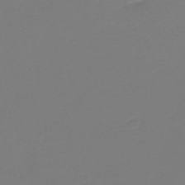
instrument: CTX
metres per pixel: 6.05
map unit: lHb
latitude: -42.5006
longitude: 60.2928
